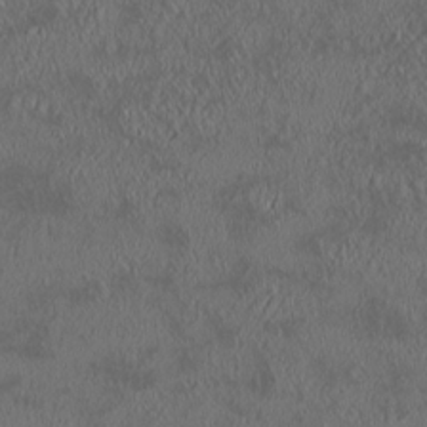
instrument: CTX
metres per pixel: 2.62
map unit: HNhu
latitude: 5.5749
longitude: 13.1620
